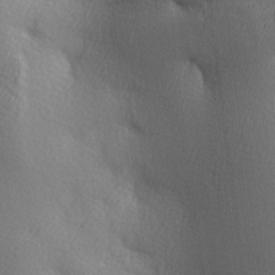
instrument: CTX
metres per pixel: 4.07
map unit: lAa
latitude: -5.2187
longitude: -122.4223
